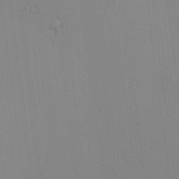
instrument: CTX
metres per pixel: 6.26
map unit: HNhu
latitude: 5.5749
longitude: 1.8612
